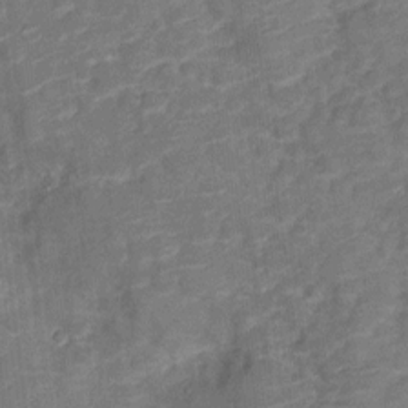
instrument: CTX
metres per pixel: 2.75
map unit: Nve
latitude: -20.0283
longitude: 103.6155
